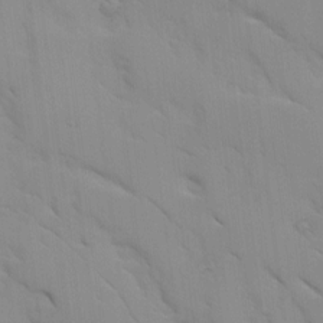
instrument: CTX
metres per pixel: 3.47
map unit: Ave
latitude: 9.1025
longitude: -103.3859
